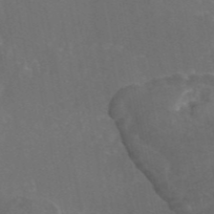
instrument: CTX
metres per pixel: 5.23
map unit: eAb
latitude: 46.1578
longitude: 115.1431
